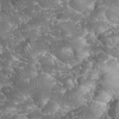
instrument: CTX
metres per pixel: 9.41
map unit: eHh
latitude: 34.4223
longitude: -64.9136
